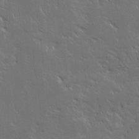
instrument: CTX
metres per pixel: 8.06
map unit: Ave
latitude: 14.6113
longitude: -139.1970
